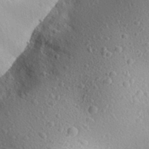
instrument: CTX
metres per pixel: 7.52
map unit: Aa
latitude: 27.7828
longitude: -143.0081
